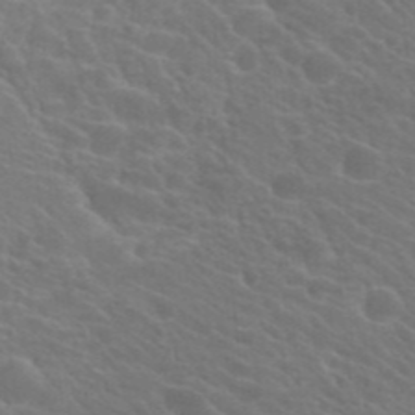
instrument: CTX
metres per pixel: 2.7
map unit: Hto
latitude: 23.4426
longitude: -36.5924
